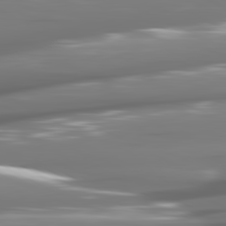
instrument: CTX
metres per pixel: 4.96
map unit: lApd
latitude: 81.1781
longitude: -140.8758
